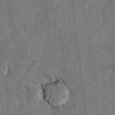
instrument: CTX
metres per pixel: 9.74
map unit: Hto
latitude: 8.4790
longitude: -34.5168
